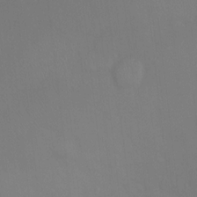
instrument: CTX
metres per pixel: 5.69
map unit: Ht
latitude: -1.0865
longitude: -34.7624
